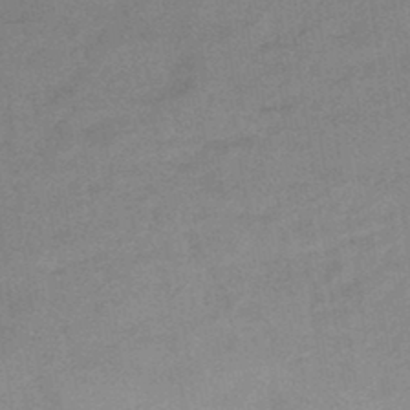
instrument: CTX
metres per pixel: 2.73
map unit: HNhu
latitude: -45.4643
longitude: 90.8030
